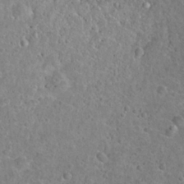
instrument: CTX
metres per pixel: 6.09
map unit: Hto
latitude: 21.8773
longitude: -47.7261
